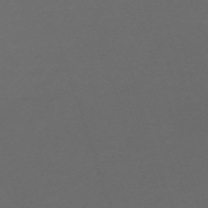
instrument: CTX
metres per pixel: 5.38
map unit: eHh
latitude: -63.9178
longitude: 53.1053
